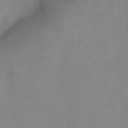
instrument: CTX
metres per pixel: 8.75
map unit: Nve
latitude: -22.2362
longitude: 107.0109
